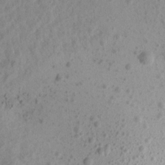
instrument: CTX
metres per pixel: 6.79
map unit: Aa
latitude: 15.6505
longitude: -142.6680
